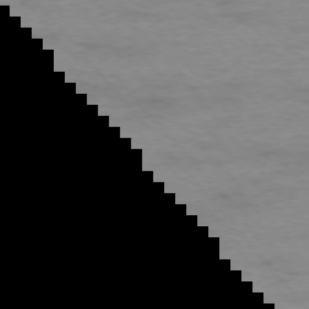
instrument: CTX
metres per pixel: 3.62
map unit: Ap
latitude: -76.7274
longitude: -84.4223
